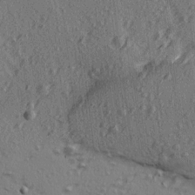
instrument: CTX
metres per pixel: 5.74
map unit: Ave
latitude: 15.1215
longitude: -105.2915
